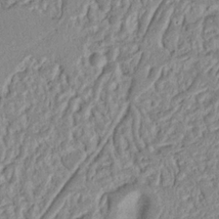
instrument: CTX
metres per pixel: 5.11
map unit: Nhu
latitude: 17.4993
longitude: -74.2712
